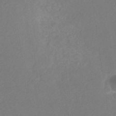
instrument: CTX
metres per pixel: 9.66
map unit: eHb
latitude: -30.9541
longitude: 67.9178
